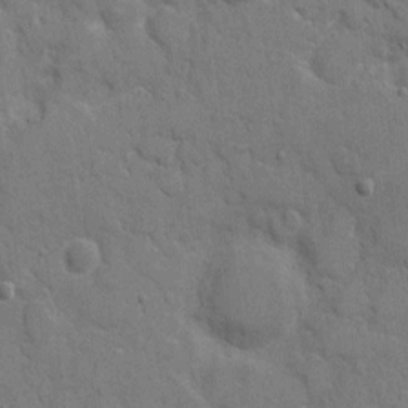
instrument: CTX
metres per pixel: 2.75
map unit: eHh
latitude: 8.6680
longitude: -67.7638
